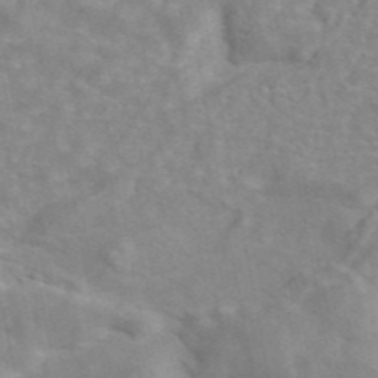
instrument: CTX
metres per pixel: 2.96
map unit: ANa
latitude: 45.4804
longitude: 26.5195
